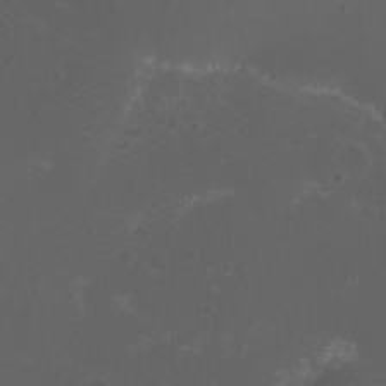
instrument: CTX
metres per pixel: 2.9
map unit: eHh
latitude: -6.8219
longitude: -76.5356
